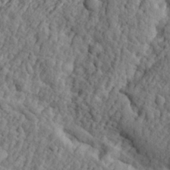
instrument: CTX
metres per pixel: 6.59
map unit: eHh
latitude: 27.1214
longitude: -77.8016
